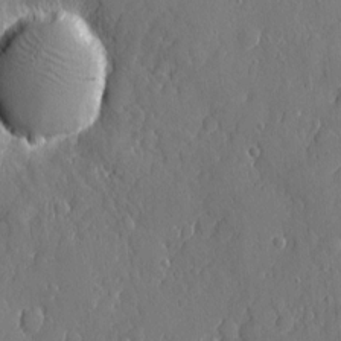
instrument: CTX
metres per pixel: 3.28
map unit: eHh
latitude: 5.5749
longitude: -75.1214
